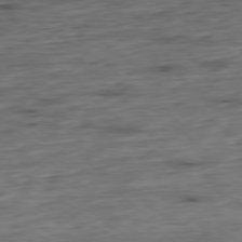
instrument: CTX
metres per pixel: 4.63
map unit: Hpe
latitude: -79.3698
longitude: 11.2376
